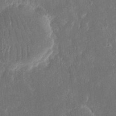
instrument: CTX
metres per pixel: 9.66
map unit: eHh
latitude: 16.2523
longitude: -72.8758
